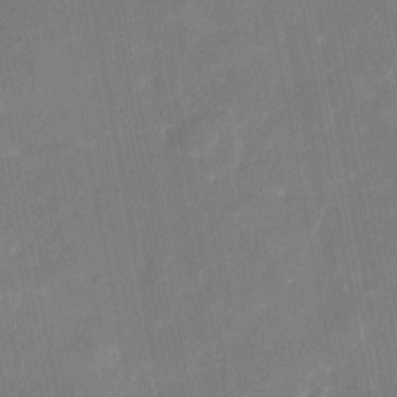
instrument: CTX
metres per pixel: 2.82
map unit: eHh
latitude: 5.5371
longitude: -69.9717
